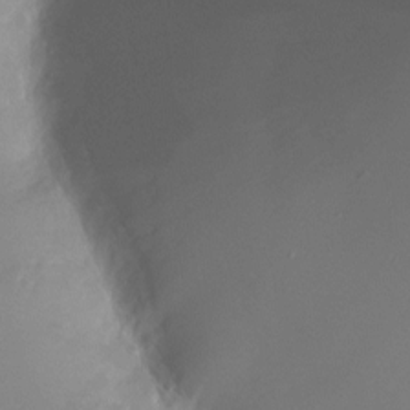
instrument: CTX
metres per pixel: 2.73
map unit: Nhu
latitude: -21.2187
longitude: -58.4223
